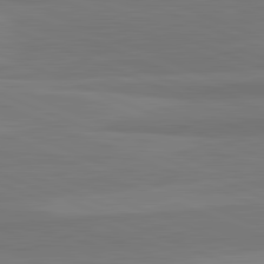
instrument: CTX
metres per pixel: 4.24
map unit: lApd
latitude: 82.8002
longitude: 157.0675
